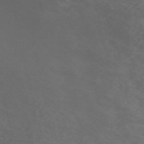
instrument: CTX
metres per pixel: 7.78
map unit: ANa
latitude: 50.0255
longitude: -71.3859
